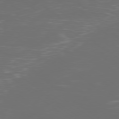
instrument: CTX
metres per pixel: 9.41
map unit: Ap
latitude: -78.8219
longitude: -94.0633
